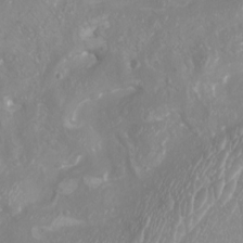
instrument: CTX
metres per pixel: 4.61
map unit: eHh
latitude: -5.6533
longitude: -77.1403
